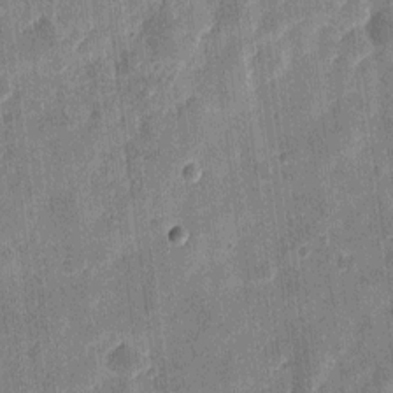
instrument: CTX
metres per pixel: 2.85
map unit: eHh
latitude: 7.9339
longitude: -73.1970
